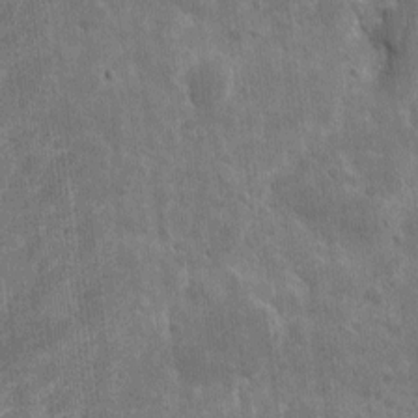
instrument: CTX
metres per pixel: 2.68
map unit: eHh
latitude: 7.9150
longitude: -72.9703
